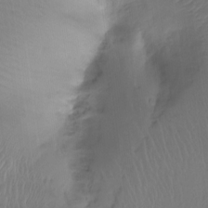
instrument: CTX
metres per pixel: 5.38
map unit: Hto
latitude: -7.9745
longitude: -47.1781
